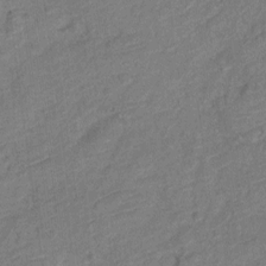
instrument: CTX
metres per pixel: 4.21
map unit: Nve
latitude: -18.4629
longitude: 108.4818
